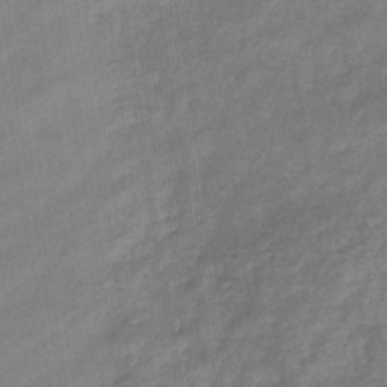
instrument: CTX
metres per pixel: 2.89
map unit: eHb
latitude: -37.8233
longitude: 79.7855
